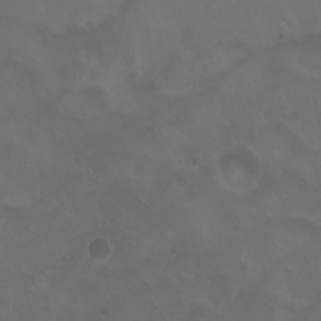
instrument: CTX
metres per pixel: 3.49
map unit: eHh
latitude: 1.0080
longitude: -54.6868
